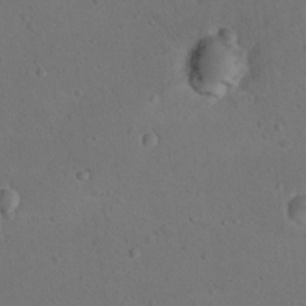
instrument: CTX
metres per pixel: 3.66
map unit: Nhu
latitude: 14.3468
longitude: -36.4601
